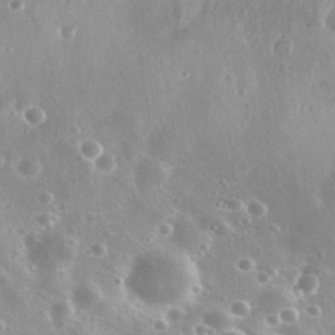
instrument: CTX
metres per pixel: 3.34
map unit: Nhu
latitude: 30.4601
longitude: -55.6316
